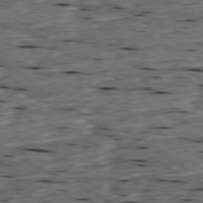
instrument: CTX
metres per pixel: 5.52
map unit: Ap
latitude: -79.3698
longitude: -90.8380
